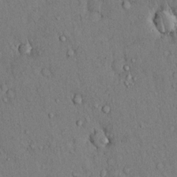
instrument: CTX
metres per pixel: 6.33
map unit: Hto
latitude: 12.8002
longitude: -58.3656
